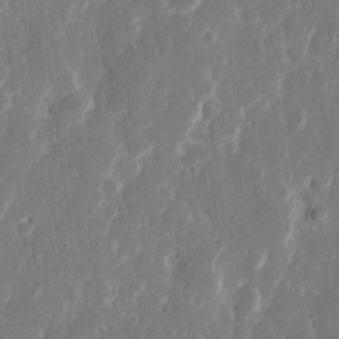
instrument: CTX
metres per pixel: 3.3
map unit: eHh
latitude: 12.5924
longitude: -71.9528
